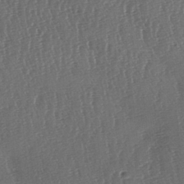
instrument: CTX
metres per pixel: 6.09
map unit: lAa
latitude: -7.2376
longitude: -129.6694
